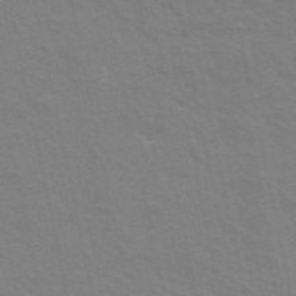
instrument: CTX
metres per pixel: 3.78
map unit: ANa
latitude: 49.6505
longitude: -75.3482
